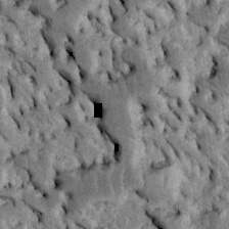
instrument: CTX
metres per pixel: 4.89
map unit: Htu
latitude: -5.0864
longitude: 156.9919
